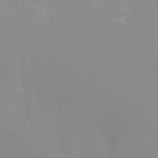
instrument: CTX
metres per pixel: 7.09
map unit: Nhu
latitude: -13.2565
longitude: -59.9528
